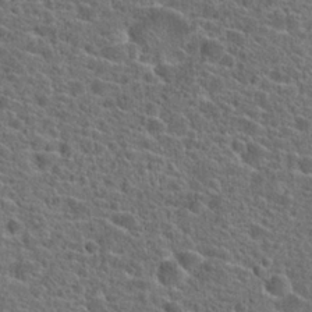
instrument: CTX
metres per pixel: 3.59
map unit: Hto
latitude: 23.7450
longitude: -44.6679
